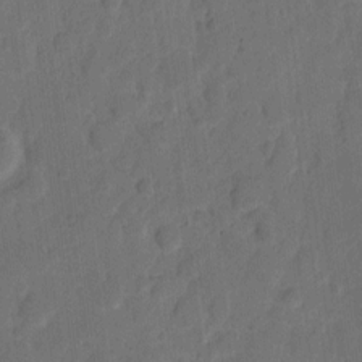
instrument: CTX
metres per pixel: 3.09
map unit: eHh
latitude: 8.9325
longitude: -65.5371
